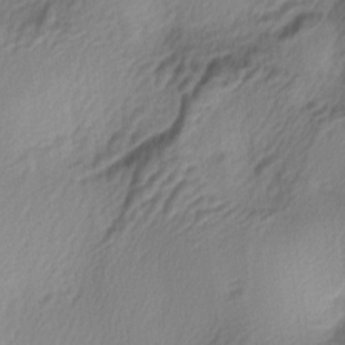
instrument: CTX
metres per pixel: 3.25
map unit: lAa
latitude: -5.2187
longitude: -123.6127
